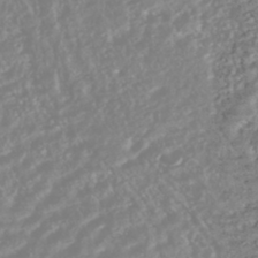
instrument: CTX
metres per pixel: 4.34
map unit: HNhu
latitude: -44.4818
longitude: 103.7856
